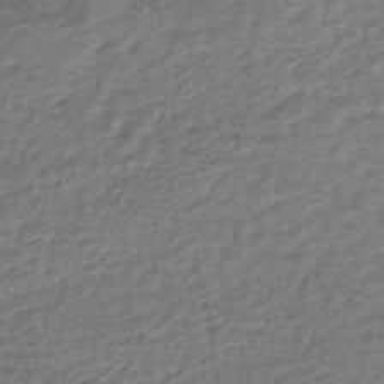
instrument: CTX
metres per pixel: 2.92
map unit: HNhu
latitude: -44.5007
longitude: 102.2740
